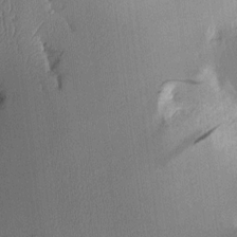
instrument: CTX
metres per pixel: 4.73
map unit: Aa
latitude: 10.8569
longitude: -127.8206
